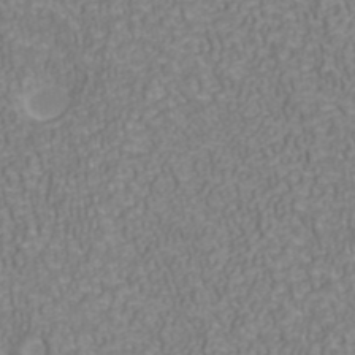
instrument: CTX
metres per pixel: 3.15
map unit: ANa
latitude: 40.5734
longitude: 21.6910
